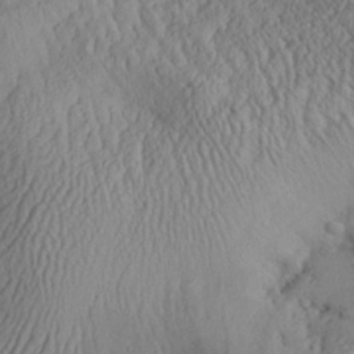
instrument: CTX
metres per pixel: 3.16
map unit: Aa
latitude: 28.9702
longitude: -133.5938
